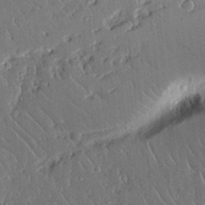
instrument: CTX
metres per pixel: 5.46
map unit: Aa
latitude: 12.9136
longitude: -126.4412
